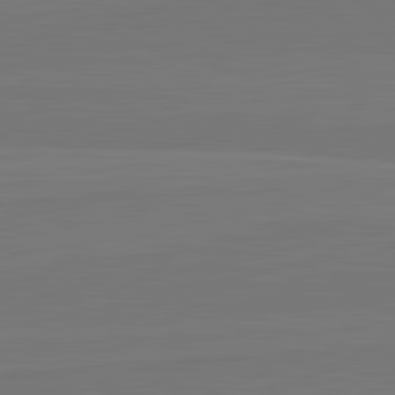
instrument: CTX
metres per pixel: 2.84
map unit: lApd
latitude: 82.4412
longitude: 164.4062
